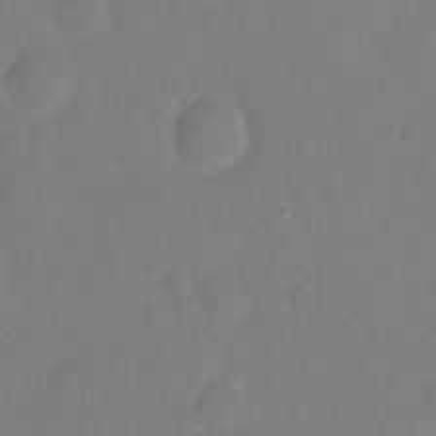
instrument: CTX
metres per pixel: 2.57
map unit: eHh
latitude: 22.1956
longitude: -62.4790
